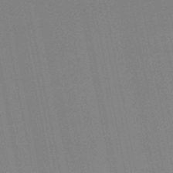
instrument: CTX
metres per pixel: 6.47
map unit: lHb
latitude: -48.9353
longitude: 69.0108
